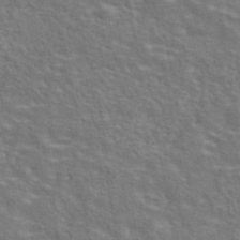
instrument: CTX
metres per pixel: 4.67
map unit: eAb
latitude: 43.6505
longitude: 107.8801
